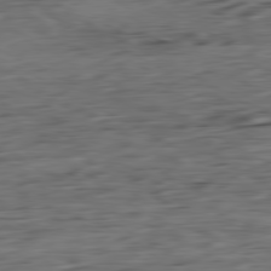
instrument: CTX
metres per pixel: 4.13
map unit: Ap
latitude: -80.8408
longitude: -95.8206
